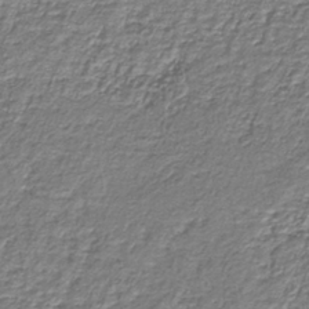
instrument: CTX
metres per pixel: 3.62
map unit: eAb
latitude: -38.7085
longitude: 51.2376
